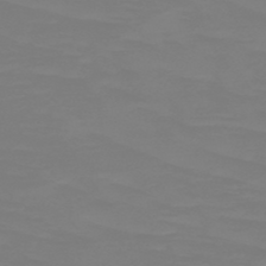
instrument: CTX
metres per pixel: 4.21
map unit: HNb
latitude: -49.4644
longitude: -50.5356
